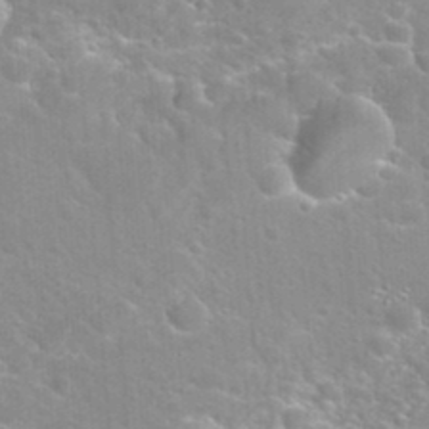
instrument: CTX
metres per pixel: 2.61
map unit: Hto
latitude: 35.7071
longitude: -46.7058
